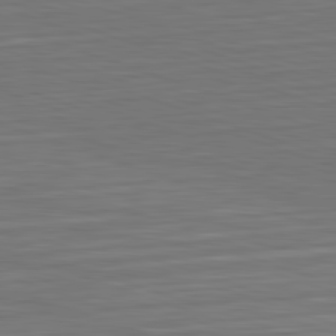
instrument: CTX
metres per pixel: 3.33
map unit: Hpe
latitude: -82.6707
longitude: 10.2551
